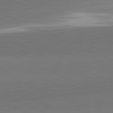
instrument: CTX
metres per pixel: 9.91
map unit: lApd
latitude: 81.9717
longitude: 151.1620
